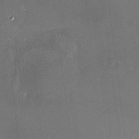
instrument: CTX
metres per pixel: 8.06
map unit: HNhu
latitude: 7.4237
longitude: 8.4251
